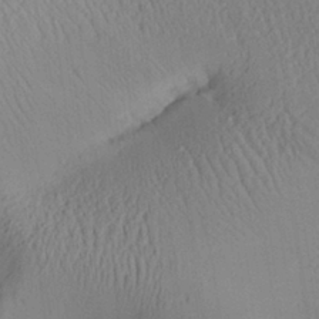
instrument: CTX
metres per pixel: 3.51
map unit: Aa
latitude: 28.8947
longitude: -135.7827
